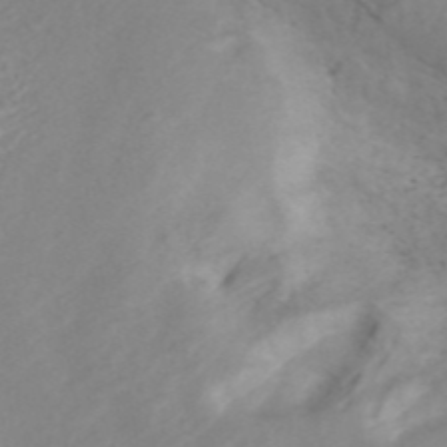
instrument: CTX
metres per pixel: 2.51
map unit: ANa
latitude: 44.6490
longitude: 22.7274
